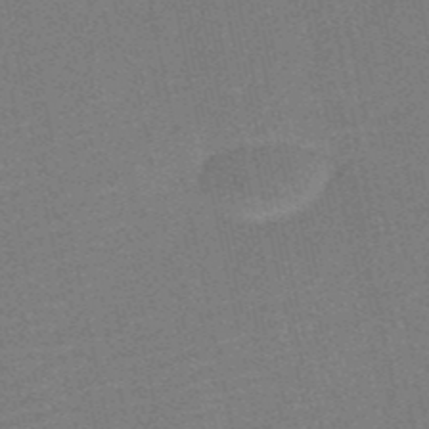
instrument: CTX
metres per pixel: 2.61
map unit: HNb
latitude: -52.2361
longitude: -47.8962
